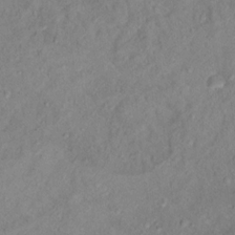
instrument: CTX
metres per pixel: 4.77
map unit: Ht
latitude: 13.4804
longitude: -39.0836
